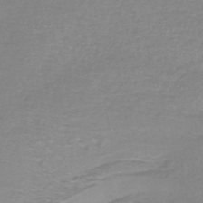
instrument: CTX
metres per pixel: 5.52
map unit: lHb
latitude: -41.8233
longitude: 58.3684
